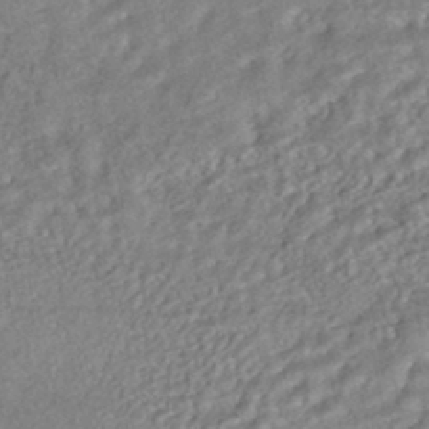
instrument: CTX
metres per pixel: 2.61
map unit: HNhu
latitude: -44.9164
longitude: 103.8800
